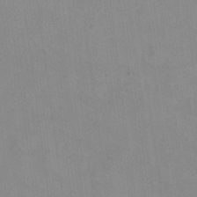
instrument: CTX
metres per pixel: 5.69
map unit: eHh
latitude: -8.8597
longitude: -68.3845
